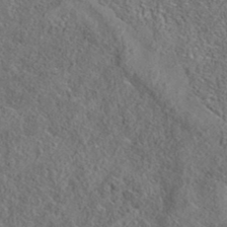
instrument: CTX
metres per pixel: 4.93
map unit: eAb
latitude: 35.5182
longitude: 107.7289
